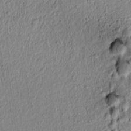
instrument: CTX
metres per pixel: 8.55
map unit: lAvf
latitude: 5.8772
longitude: 166.1417
